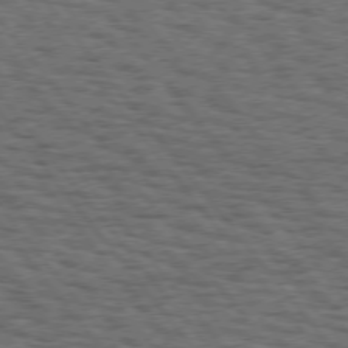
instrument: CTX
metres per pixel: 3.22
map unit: Hpe
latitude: 74.9325
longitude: -135.5182
